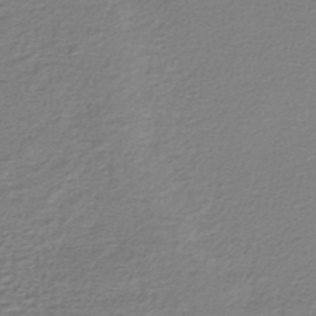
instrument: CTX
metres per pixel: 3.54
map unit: lHb
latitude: -42.3873
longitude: 70.7085
